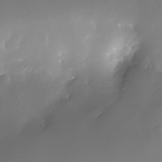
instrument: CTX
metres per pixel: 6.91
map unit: Nhe
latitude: -32.6141
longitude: -117.8772
